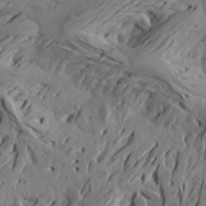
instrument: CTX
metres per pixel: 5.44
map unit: Aa
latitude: 18.1200
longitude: -144.1011
